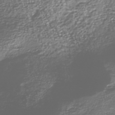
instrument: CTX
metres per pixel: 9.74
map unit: Nhu
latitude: -39.2754
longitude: -81.7450
